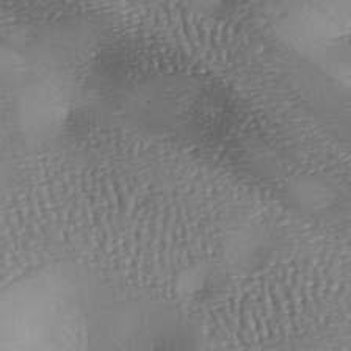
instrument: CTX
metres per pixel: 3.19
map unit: lAa
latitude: -7.2376
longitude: -125.7828
